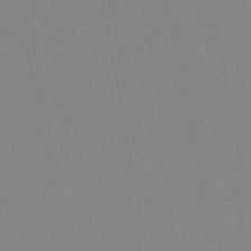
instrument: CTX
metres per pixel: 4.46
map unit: lHb
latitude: -48.5385
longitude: 69.8233
